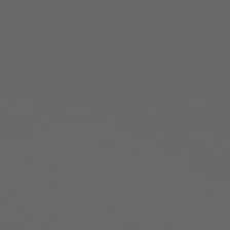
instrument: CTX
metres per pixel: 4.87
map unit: Ap
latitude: -80.0094
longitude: -94.0633
